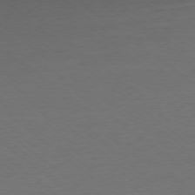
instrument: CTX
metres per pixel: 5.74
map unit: Ap
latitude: -78.2928
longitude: -96.1767
